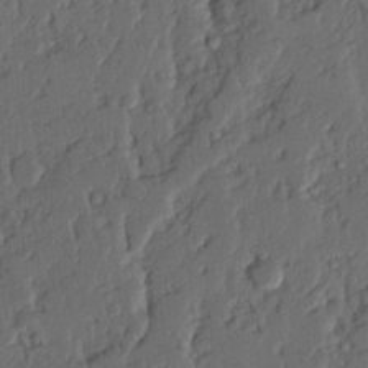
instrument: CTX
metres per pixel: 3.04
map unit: Ave
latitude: 15.0081
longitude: -137.0648
